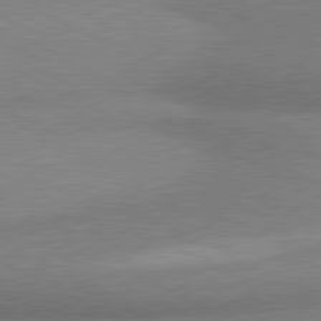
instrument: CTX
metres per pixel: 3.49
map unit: lApd
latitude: 80.6490
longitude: 164.9920
